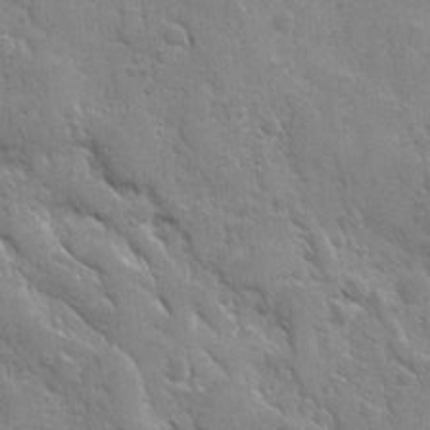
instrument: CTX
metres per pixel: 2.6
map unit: Ave
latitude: 10.3467
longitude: -103.4615
